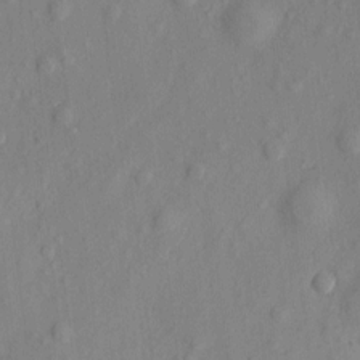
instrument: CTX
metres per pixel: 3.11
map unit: eHh
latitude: 5.8016
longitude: -73.4805
